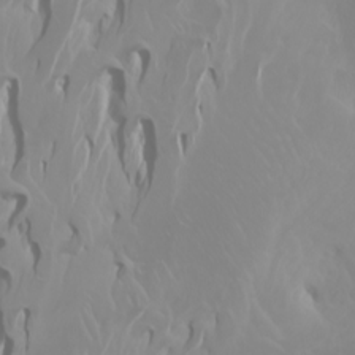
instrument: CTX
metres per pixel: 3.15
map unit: Htu
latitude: -4.5762
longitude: -88.7625
